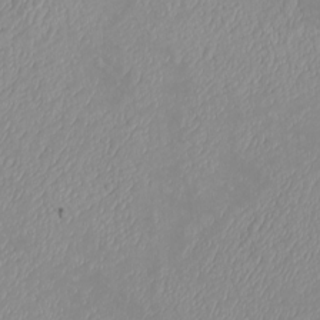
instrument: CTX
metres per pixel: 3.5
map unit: eHh
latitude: -4.4629
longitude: -74.7813
